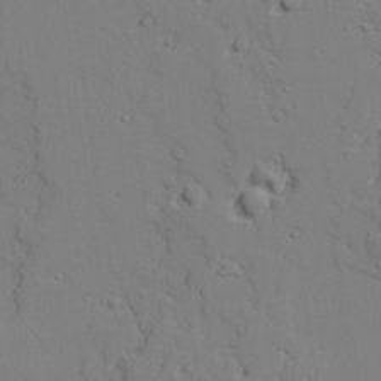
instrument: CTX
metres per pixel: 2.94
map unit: lAvf
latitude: 25.2159
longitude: -109.6882
